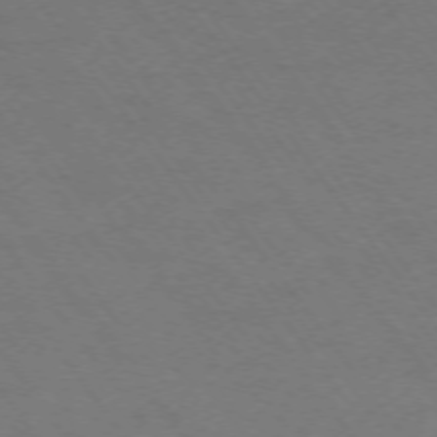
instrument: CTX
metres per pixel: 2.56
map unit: Ap
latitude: -74.5763
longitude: -69.9906
